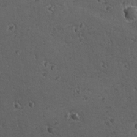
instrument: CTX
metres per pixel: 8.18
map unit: lAvf
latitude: -10.0850
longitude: -120.3468
